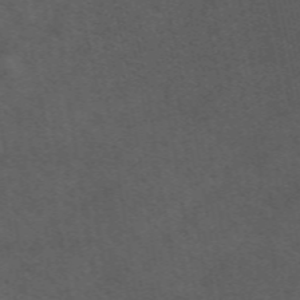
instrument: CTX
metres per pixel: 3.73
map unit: ANa
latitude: 52.0255
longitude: -70.8947
